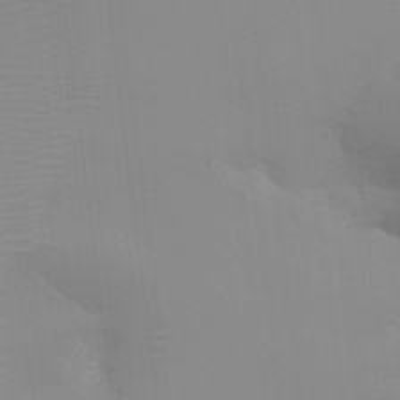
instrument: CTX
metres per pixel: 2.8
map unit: HNhu
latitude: 0.3656
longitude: -2.7246
